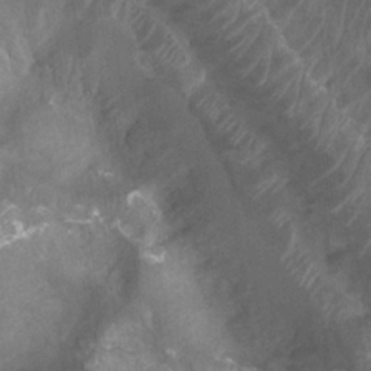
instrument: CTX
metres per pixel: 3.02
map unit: Ht
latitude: 2.6868
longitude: -19.6505
